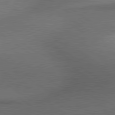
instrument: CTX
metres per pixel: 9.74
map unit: lApd
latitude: 79.8961
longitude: -176.7813
